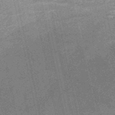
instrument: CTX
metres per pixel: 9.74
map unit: HNb
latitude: -53.1431
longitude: -49.3671
